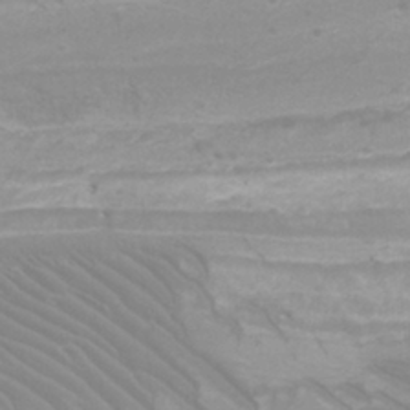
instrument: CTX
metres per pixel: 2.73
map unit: Htu
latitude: -12.0094
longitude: -73.2159
